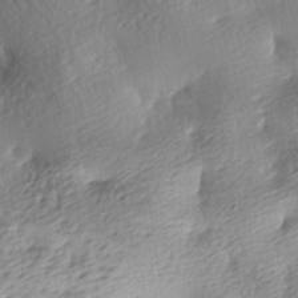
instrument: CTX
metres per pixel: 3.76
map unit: lAa
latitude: -8.8975
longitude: -126.8569
